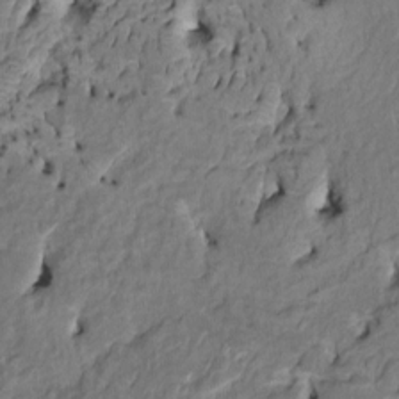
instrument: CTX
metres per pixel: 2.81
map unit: HNhu
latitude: 7.6127
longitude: -3.8205
